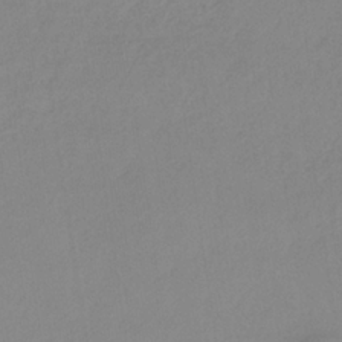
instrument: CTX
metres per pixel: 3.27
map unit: HNb
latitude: -31.9178
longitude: 63.1620
